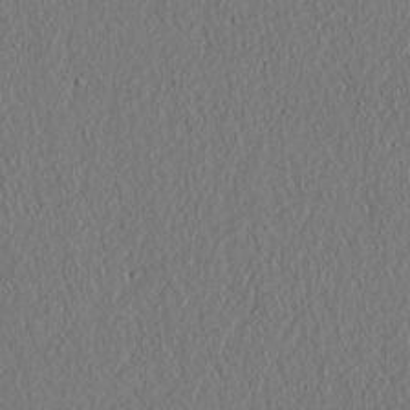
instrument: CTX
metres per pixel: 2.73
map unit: lAvf
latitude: 7.3293
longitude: 167.4832
